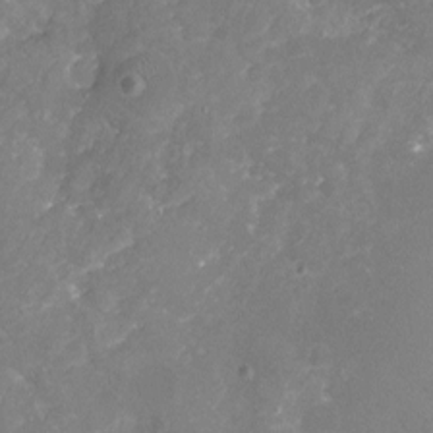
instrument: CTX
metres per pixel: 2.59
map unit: Nhu
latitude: -17.1809
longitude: -57.8583
